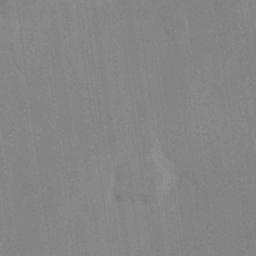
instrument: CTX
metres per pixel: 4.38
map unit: Hve
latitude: 26.6680
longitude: 150.8030
